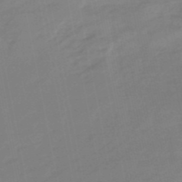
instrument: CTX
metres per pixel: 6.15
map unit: lHb
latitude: -49.1809
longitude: 79.6155
